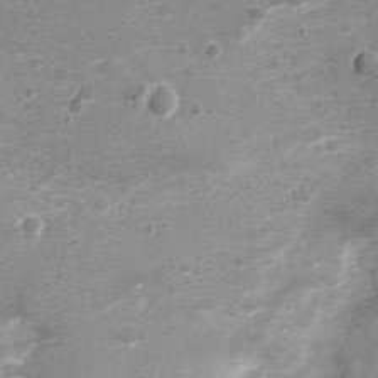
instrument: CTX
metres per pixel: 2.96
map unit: Nhu
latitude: 1.9906
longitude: -15.6316
